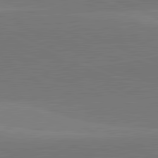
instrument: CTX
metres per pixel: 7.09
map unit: lApd
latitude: 82.1577
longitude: 138.6330
